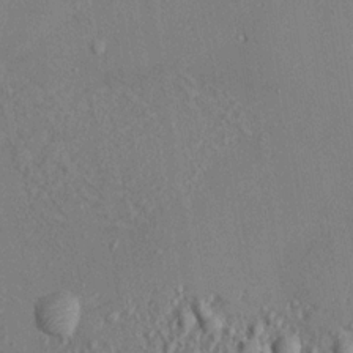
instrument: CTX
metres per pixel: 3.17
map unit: Aa
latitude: 15.3860
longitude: -142.0633
